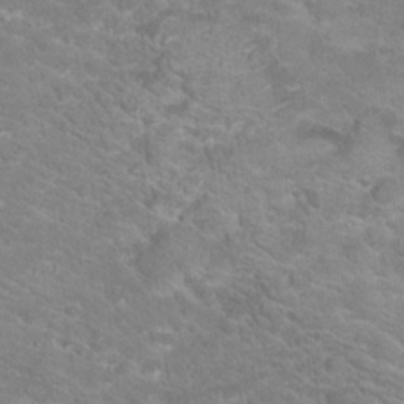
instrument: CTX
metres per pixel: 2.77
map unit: Hto
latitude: 18.0444
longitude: -36.0444
